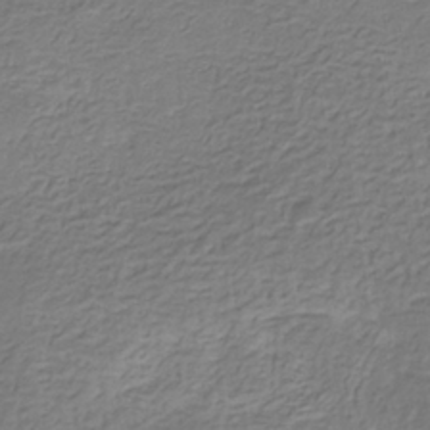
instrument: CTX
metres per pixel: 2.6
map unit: eHb
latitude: -30.9541
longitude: 71.4266
